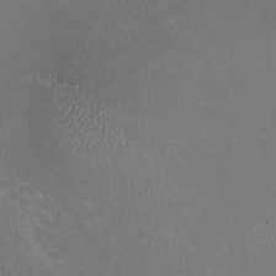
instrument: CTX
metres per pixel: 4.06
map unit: HNhu
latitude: -1.3132
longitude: -1.5182
